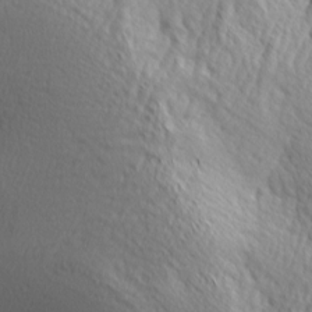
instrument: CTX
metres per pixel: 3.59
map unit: lAa
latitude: -4.9541
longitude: -122.2522
